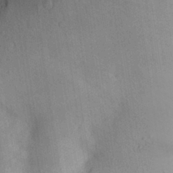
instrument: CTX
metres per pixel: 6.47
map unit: Aa
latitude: 28.6490
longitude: -146.5168
